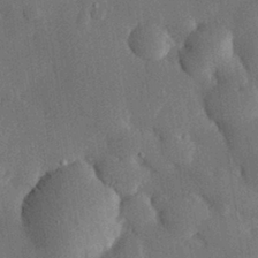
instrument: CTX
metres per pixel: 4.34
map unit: eHh
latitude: 30.0255
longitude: -80.4412
